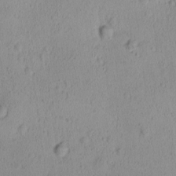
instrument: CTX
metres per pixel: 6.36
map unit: Ave
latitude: -9.1242
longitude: -121.8206
